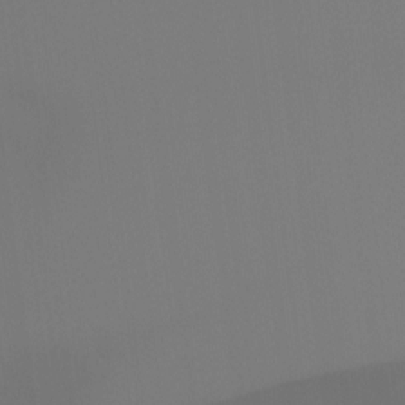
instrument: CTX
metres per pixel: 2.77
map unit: Htu
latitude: -14.4251
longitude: -48.5168
